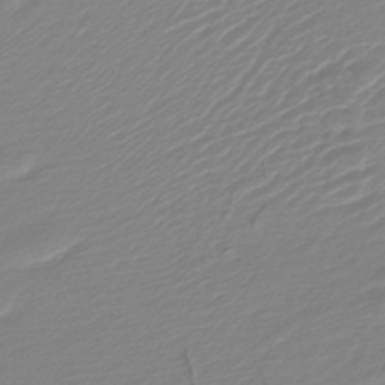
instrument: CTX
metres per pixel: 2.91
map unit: lHb
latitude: -44.5763
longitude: 76.3873
